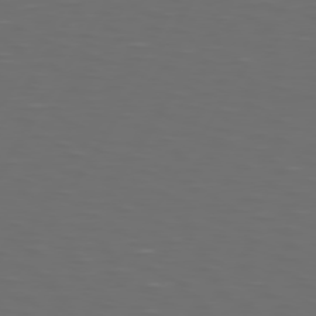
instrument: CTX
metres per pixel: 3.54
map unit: Hpe
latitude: 74.4979
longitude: -125.7449
